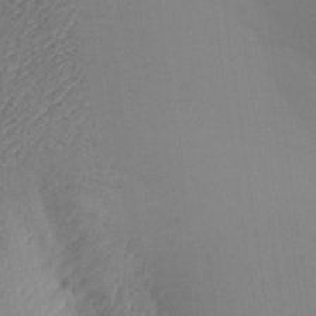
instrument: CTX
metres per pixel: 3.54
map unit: Aa
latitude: 30.0444
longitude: -135.4048
